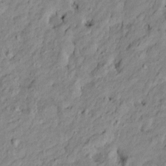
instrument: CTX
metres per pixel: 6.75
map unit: Htu
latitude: -9.8800
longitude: 177.0675
